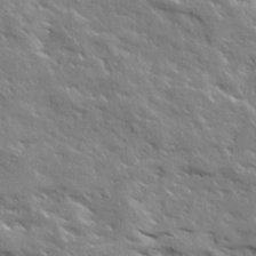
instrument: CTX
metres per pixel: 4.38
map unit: Ave
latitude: 19.1781
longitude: -136.1767
